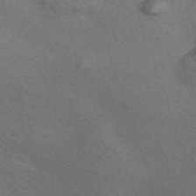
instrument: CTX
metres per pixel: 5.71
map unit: Nve
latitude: -56.9164
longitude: 58.1416
